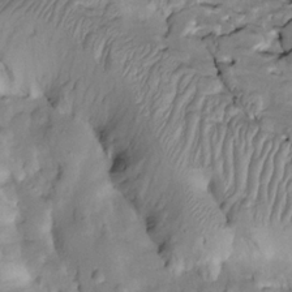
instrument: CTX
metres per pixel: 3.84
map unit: Htu
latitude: -2.6896
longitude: 150.0661
